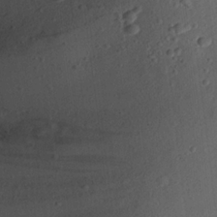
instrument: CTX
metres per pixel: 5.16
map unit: Nhu
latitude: 24.5734
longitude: -72.7813
